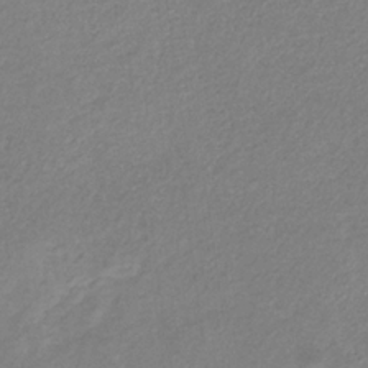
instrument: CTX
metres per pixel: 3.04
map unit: eHb
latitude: -30.9352
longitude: 66.8030
